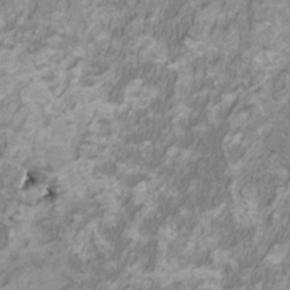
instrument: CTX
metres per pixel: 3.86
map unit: HNhu
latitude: 2.1200
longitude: -2.9136
